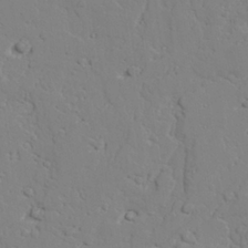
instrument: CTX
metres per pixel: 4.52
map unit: lAvf
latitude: 25.4804
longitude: -109.8394
